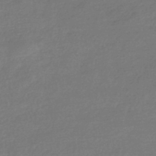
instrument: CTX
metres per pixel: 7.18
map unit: HNhu
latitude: -42.6329
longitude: 93.3888
